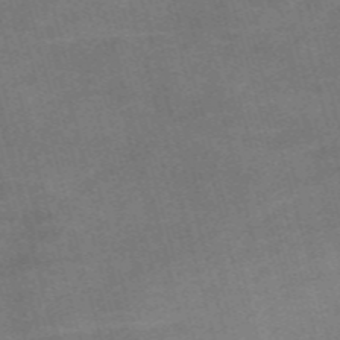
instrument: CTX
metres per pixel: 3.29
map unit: Nve
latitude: -58.7463
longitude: 65.0298
